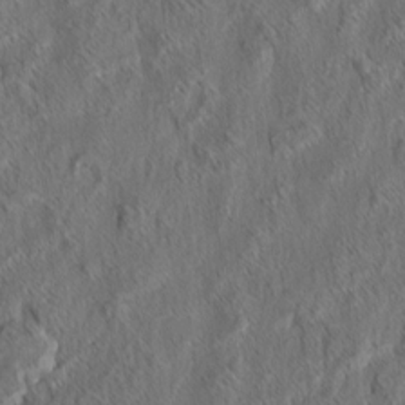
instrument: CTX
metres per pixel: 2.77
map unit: eHh
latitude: 6.4979
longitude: -76.5168
